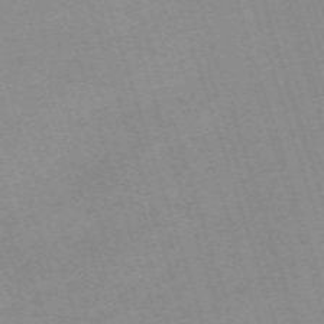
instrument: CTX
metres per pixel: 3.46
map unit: eHh
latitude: -62.8030
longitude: 49.7667
